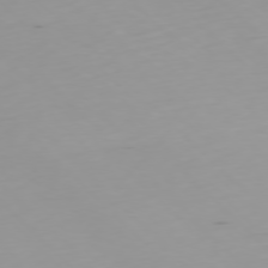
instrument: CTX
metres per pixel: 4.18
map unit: Ap
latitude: -77.3132
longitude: -82.2900
